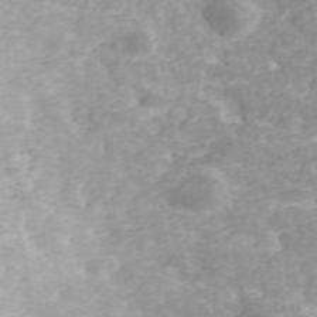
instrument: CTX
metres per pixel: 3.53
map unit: ANa
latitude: 40.4223
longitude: 34.2739
